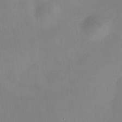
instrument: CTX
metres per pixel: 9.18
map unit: HNhu
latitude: 9.1214
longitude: 10.1417
